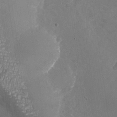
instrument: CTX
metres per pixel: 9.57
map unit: Nhu
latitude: -26.7463
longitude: -58.2334
